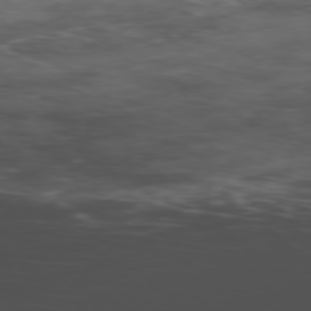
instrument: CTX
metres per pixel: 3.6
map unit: Hpe
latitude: -78.6329
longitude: 15.1054
